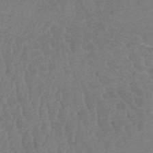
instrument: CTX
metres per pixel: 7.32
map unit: lHb
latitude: -41.2376
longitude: 66.6329
